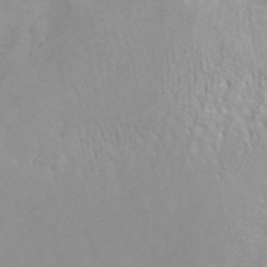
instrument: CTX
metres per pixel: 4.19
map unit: ANa
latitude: 44.9513
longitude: 23.0865
